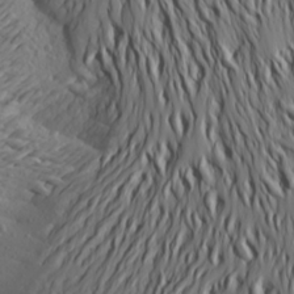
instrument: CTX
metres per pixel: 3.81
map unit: Aa
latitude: 23.0836
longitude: -145.0647
